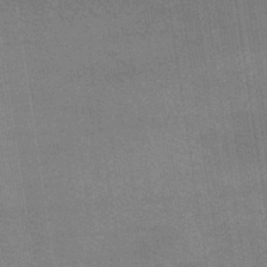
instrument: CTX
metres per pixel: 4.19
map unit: lHb
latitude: -40.3306
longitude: 75.4644
